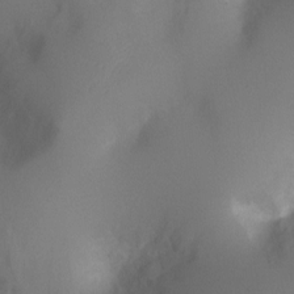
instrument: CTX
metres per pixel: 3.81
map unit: Ht
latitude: -7.0864
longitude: -23.6505
